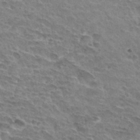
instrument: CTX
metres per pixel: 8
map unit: Hto
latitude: 33.0270
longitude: -44.9136
